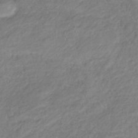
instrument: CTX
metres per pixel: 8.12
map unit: lHb
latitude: -36.6518
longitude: 72.7274
